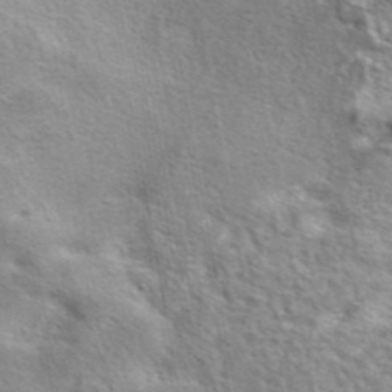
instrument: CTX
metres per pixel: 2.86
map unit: eAb
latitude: 42.0444
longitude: 103.7289
